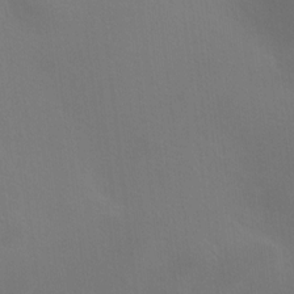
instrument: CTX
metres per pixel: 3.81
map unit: HNhu
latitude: 9.4615
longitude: 13.5966
